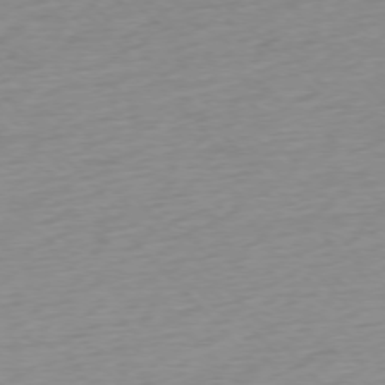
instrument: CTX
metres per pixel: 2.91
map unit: Ap
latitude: -76.6330
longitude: -63.4238
